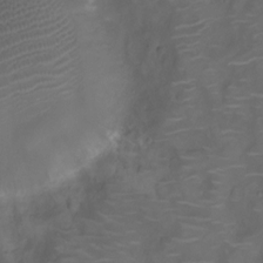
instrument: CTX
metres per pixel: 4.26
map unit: Ht
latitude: -10.0283
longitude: -19.1214
